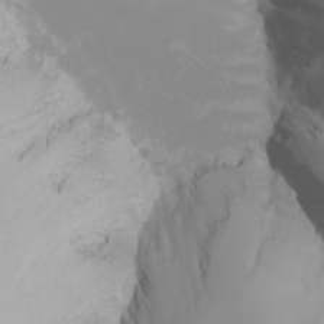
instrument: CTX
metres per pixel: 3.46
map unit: Nhu
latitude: -6.4440
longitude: -88.7247
